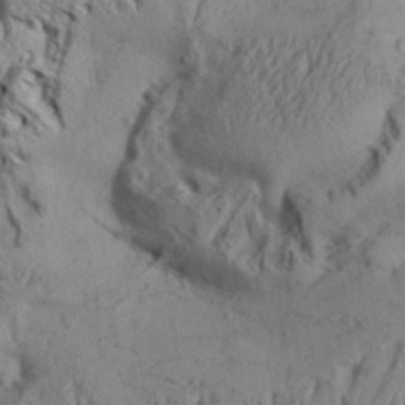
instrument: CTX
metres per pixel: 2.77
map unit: Aa
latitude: 33.6316
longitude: -136.5735
